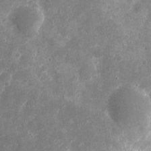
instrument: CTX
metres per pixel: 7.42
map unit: eHh
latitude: 9.0648
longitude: -71.8205
